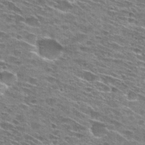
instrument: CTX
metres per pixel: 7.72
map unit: Hto
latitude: 28.5168
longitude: -45.9339
